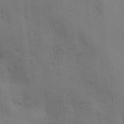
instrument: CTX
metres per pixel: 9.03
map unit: Ave
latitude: -7.4832
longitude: -120.4979
